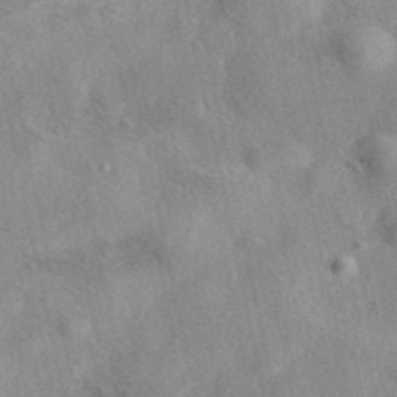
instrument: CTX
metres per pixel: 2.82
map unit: eAb
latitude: 40.2711
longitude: 109.5399
